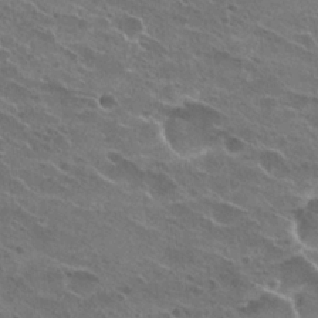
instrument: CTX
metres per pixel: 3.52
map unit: Hto
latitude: 23.8205
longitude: -41.9906
